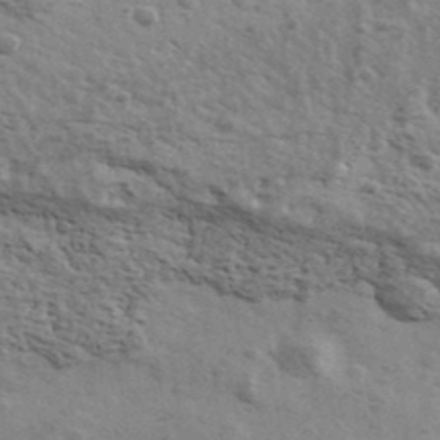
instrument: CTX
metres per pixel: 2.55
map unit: Ave
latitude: 39.4615
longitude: -109.6505
